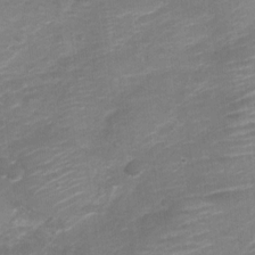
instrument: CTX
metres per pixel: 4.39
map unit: Nve
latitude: -18.2550
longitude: 106.8597
